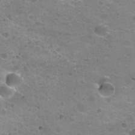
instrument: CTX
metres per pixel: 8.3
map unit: Nhu
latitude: 31.9339
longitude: -53.2726
